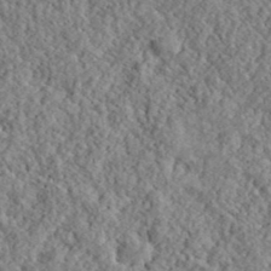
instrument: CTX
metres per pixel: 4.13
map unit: lHvf
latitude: 40.5734
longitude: -86.0255
